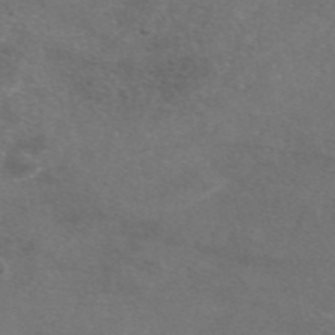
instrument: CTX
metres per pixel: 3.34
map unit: eAb
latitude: 46.6302
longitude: 117.3887
